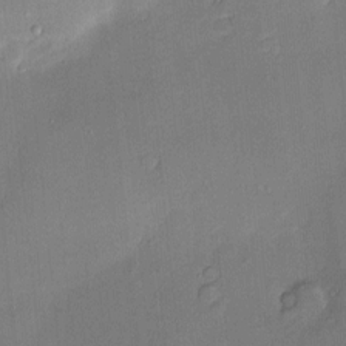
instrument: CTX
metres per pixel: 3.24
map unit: Nve
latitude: -8.5763
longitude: 175.3887
